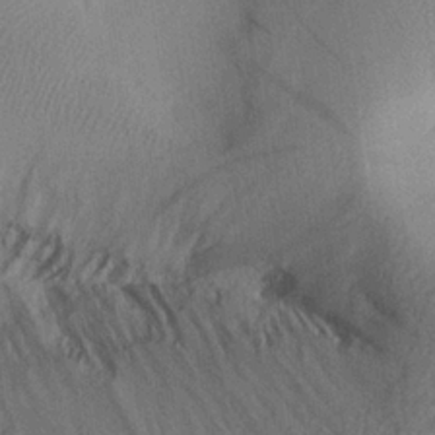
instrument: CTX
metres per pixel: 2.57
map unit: Aa
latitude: 26.1011
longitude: -143.9717
